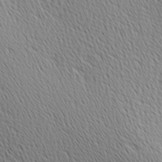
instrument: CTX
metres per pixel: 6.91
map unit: Ave
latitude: 1.2159
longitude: -115.3859
